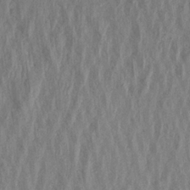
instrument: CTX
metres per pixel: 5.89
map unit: Aa
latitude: 20.4790
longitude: -143.3482
